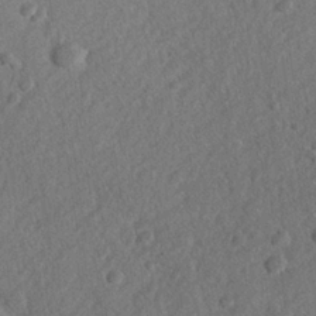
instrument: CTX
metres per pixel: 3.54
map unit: lHvf
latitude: 23.7827
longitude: 144.2740
